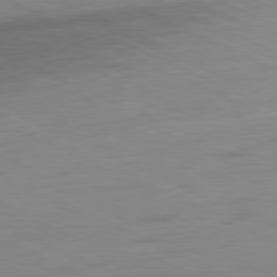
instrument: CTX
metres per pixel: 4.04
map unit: Ap
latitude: -81.5399
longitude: -62.4034
